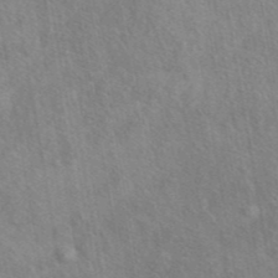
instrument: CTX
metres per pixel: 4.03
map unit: eAb
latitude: 41.9717
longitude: 109.7667
